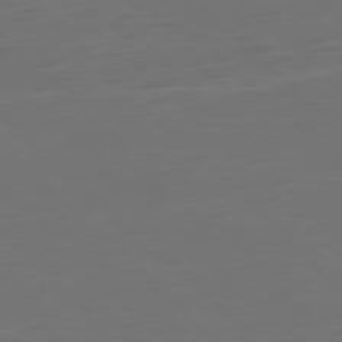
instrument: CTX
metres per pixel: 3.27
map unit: Ap
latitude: -79.7288
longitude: -55.1025
